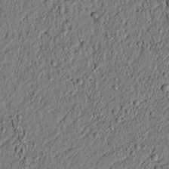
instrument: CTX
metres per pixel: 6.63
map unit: lAvf
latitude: 6.8002
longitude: 166.7085
